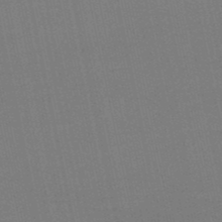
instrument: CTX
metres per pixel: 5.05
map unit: eHb
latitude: -49.9745
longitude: 72.5951
